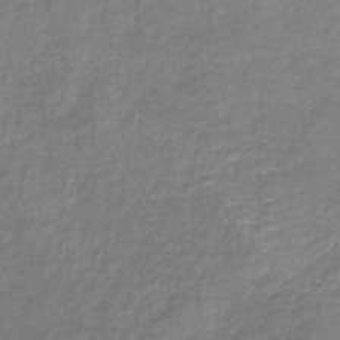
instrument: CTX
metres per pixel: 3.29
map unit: lHb
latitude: -40.4818
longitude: 75.3321
